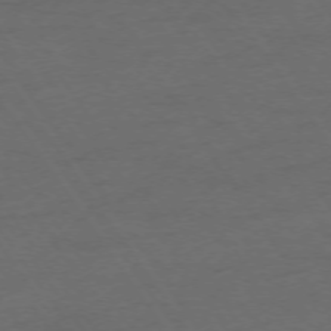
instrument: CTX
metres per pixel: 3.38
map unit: Ap
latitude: -74.1795
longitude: -74.8569
